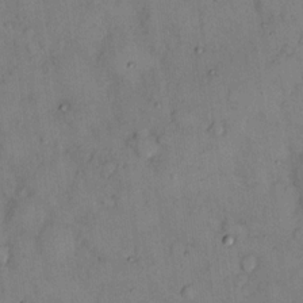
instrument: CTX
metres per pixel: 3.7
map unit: eHh
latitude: 13.1403
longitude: -62.8191
